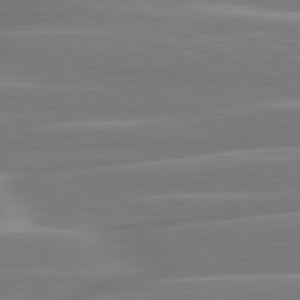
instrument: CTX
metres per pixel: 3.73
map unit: lApd
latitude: 80.7057
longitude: -128.6679
